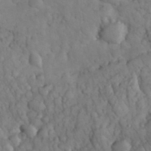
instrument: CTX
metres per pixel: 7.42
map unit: eHh
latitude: 32.6302
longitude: -65.9717
